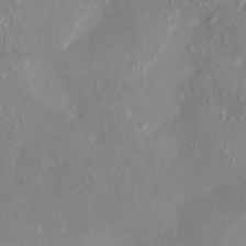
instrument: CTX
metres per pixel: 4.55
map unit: HNhu
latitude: 7.7450
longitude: -1.3292
